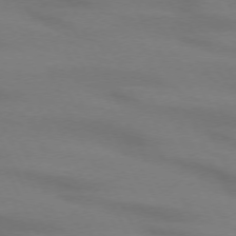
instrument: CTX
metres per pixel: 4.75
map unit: lApd
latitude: 72.5924
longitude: -48.9892
